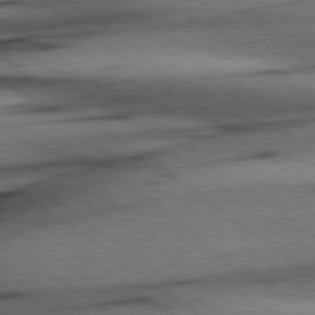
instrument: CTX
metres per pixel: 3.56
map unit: Hpe
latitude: 78.6113
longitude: -155.4615
